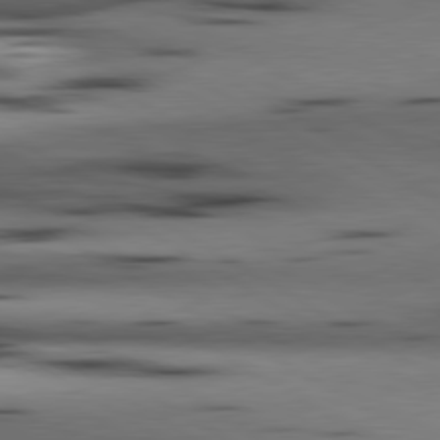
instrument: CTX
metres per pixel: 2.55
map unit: lApd
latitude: 80.3467
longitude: 160.5007
